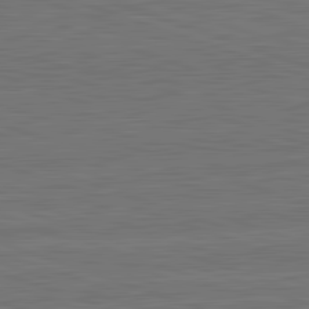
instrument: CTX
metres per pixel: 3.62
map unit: lApd
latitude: 82.8569
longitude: 174.5006
